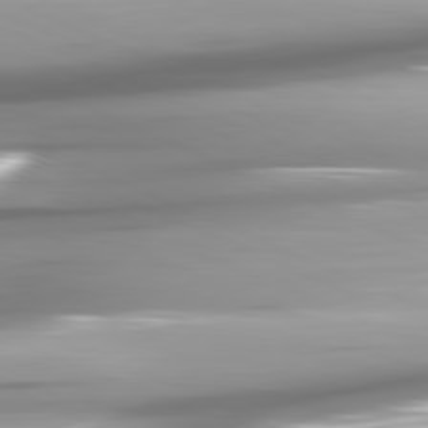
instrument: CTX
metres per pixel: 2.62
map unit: lApd
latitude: 81.8394
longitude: -146.4223
